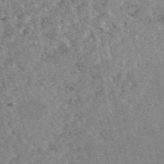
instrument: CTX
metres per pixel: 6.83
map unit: eAb
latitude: 48.1200
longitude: 112.9164
